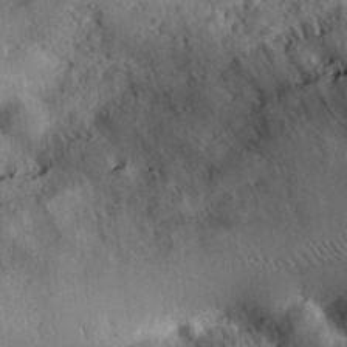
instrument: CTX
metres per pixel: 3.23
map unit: eHh
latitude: 30.6869
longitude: -79.9339
